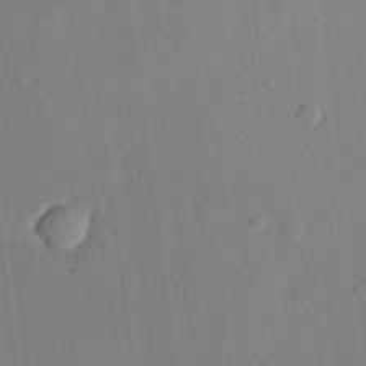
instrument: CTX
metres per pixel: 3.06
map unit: lHvf
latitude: 21.2915
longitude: 144.2740
